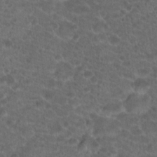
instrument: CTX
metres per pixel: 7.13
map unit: Hto
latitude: 19.4048
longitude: -40.6301
